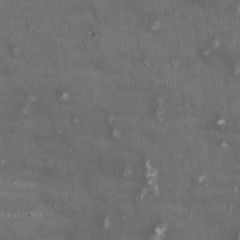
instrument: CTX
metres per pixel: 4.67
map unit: HNhu
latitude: 0.0444
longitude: -3.3670
